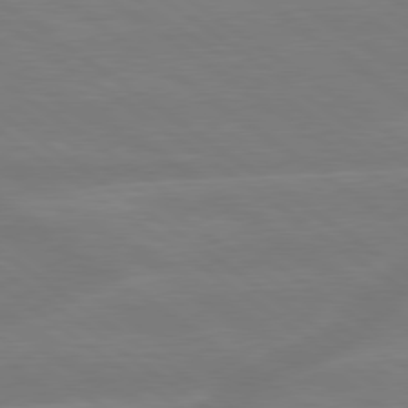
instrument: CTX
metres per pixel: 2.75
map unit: lApd
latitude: 79.2348
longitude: -142.1956
